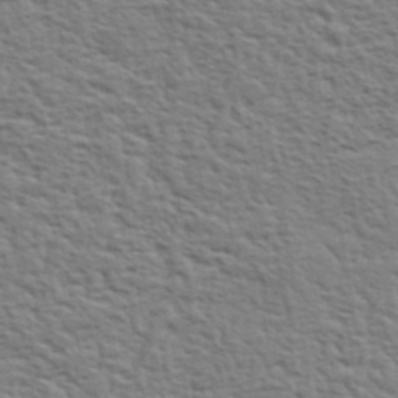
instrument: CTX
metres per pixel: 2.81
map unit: eHh
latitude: 37.2537
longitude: -81.3104
